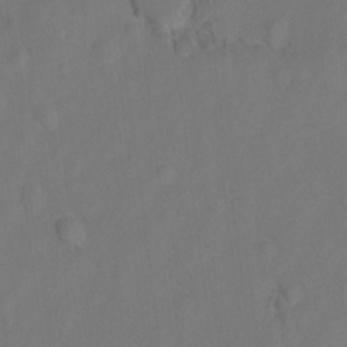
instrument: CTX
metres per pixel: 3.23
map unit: Hto
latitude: 6.4412
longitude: -31.3104
